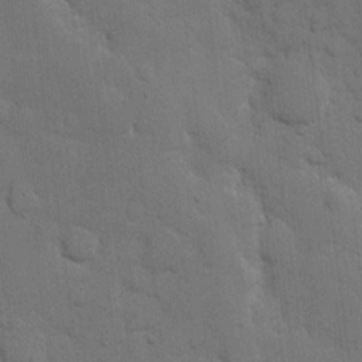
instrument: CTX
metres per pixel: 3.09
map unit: eHh
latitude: 11.8395
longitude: -67.4048
